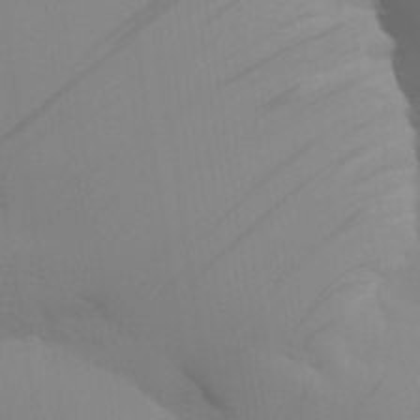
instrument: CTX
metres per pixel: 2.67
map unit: Aa
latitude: 27.6694
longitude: -131.5183
